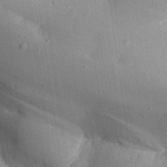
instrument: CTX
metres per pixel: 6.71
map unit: Aa
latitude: 27.1970
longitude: -129.0269
